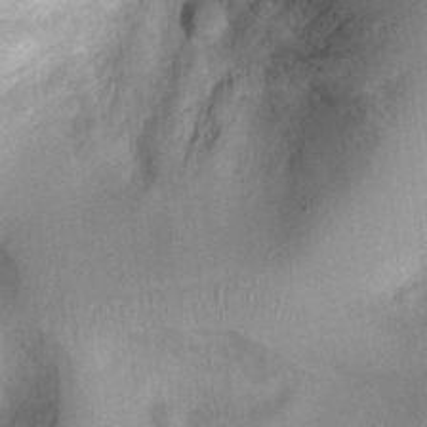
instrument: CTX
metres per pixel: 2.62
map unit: Nhu
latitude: 1.2537
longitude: -18.0822
